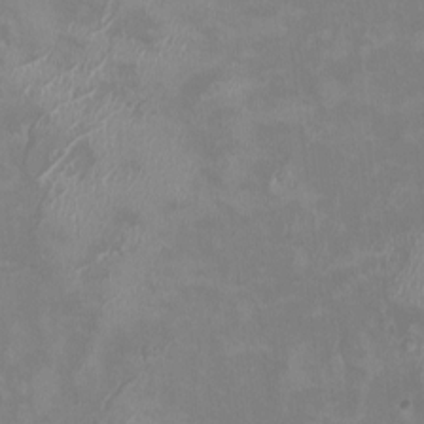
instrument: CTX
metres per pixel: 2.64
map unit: HNhu
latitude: -0.0850
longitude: -3.9717
